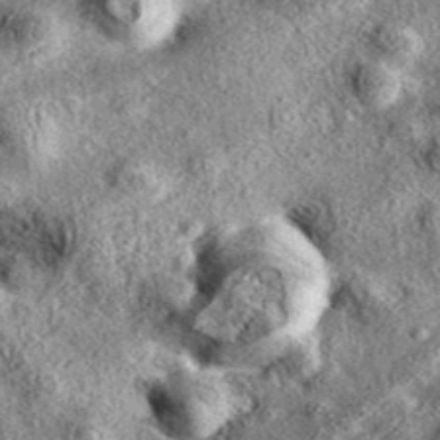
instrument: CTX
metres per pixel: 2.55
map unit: eAb
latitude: 38.1767
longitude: 109.3132
